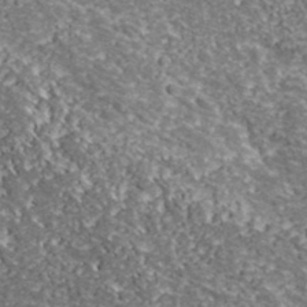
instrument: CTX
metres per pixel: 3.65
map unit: lHvf
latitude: 38.5357
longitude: -88.0255
